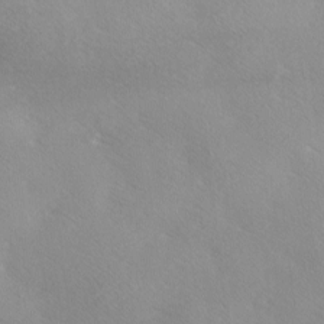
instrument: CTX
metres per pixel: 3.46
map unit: Ave
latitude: -0.0661
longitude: -112.3467
